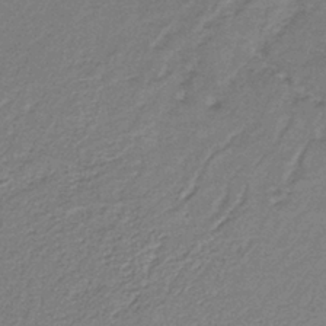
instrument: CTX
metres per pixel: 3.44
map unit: eAb
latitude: -38.8219
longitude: 51.4265
